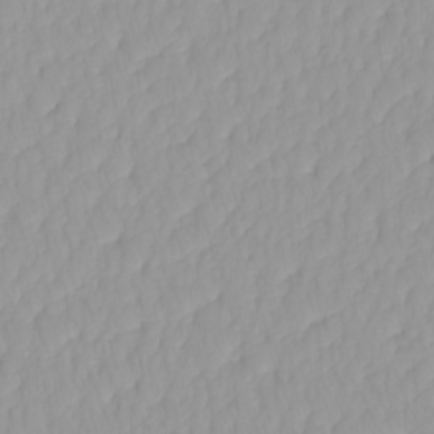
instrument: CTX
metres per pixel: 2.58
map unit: HNhu
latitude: -4.6140
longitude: 14.1984
